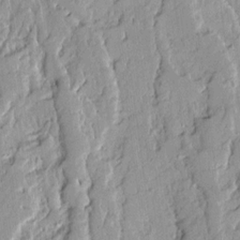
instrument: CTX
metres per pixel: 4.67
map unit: Ave
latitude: 13.4049
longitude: -132.6868
